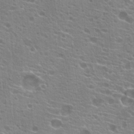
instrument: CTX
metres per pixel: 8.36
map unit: Hto
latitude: 21.2915
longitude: -40.1955
